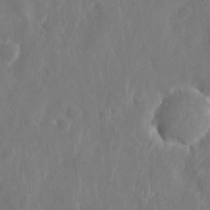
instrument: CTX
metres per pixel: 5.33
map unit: eHh
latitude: 10.3090
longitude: -71.1214
